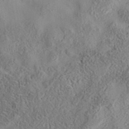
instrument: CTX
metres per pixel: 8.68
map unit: eAb
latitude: 35.5938
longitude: 108.0661
